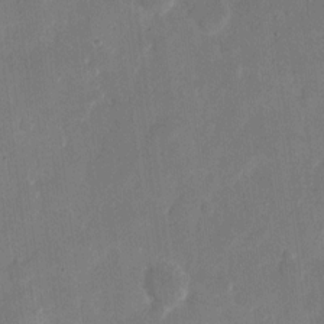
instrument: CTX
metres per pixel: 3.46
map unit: eHh
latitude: 11.9528
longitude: -68.2901
